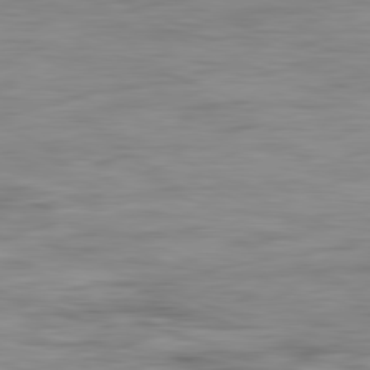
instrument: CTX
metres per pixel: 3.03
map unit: Ap
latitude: -81.5588
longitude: -80.4034
